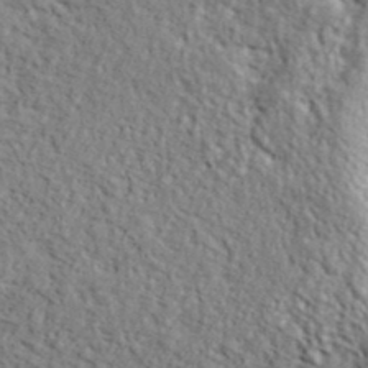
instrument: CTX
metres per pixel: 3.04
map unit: lHvf
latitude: 37.3671
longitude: -87.2537
